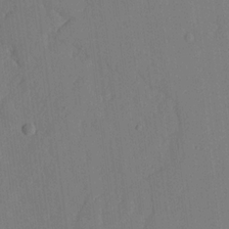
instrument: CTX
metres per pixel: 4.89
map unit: lHvf
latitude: 18.9513
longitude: -112.8002
